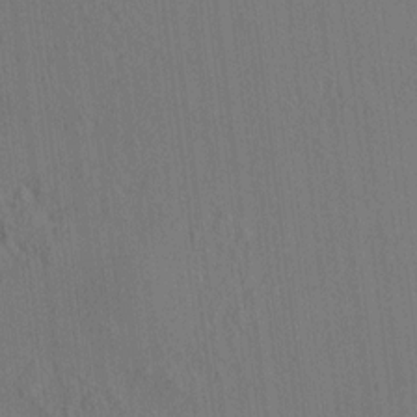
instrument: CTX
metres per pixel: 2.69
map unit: HNhu
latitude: 7.1025
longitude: 15.7856
